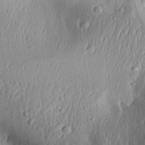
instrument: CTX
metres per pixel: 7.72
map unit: Aa
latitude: 31.2537
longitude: -133.9339
